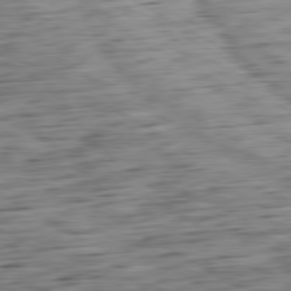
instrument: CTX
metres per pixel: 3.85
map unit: Ap
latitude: -80.6708
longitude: -67.4426
